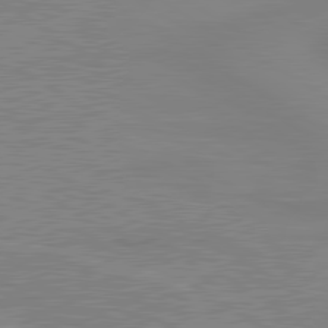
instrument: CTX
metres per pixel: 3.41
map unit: lApd
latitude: 80.4790
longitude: 123.9178
